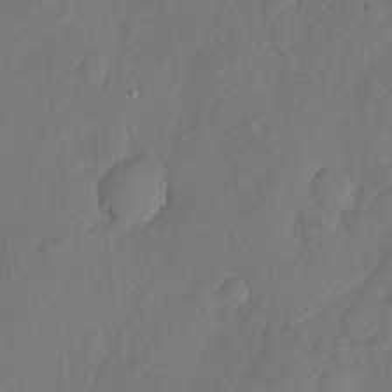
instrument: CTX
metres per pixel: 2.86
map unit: eHh
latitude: 6.1767
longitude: -74.8569
